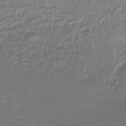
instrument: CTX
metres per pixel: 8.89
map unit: lHb
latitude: -45.2376
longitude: 60.9542
